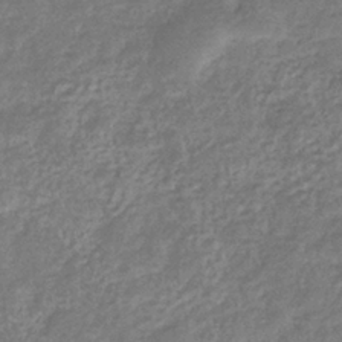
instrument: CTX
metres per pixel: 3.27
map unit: eHb
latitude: -37.1242
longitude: 80.2551
